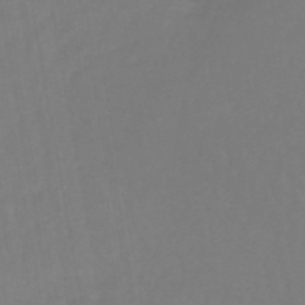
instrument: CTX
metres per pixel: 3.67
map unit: lHb
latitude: -45.7667
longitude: 66.1795
